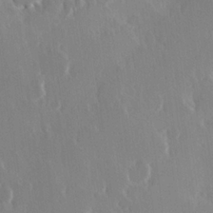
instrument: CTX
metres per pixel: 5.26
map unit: Hve
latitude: 23.2348
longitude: 146.6518
